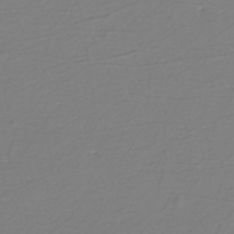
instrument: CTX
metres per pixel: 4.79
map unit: eHh
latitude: -42.9163
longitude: -33.0270
